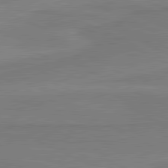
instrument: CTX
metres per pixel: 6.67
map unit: lApd
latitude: 81.4804
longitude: 170.5196
